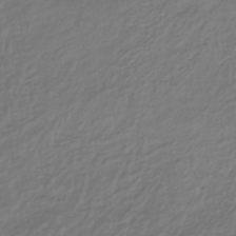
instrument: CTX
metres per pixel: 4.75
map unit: lHb
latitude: -37.5588
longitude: 70.8975
